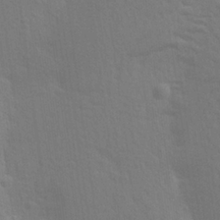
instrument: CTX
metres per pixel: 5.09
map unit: Aa
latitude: 25.3103
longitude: -145.4237
